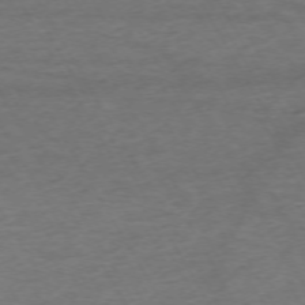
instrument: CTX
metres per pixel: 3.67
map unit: Ap
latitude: -72.8408
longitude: -69.3482
